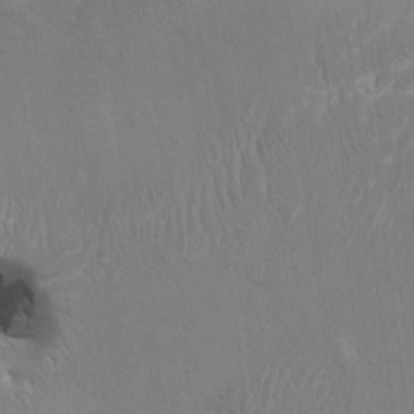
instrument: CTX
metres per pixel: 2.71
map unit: HNhu
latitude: 7.8772
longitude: -4.1389
